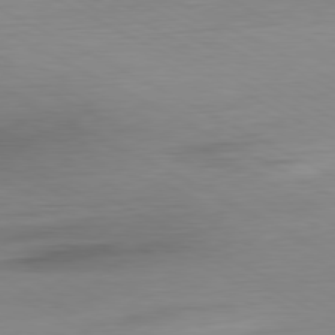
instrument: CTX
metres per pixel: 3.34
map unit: Ap
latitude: -80.7463
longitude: -77.9339
